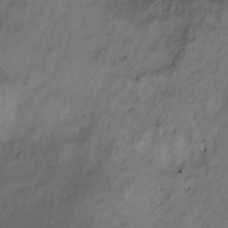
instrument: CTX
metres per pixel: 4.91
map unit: Ht
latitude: 0.8191
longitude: -35.1403
